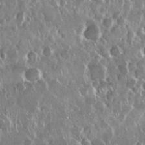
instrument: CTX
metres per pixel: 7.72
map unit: Nhu
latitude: 28.9136
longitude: -62.3656
